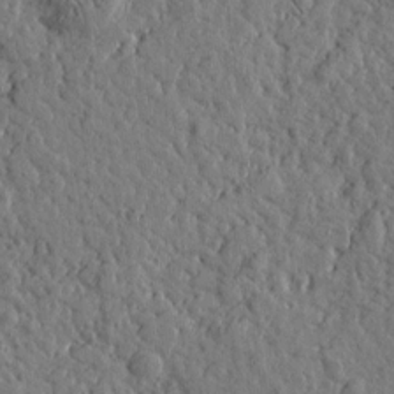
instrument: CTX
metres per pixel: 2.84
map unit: Htu
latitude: 0.3278
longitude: -178.8380
